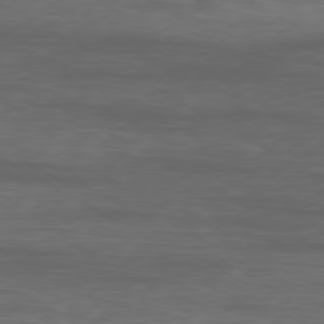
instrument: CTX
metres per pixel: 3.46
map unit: Ap
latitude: -79.8233
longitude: -92.2522
